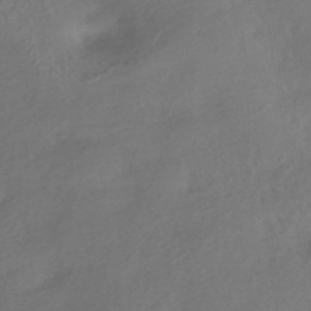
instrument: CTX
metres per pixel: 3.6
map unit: HNhu
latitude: -42.1983
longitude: 92.8219
